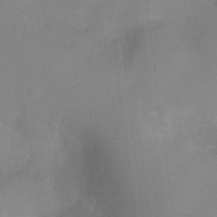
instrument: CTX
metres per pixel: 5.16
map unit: Ht
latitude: -9.3887
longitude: -23.8016
